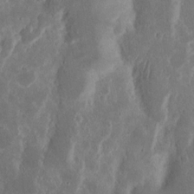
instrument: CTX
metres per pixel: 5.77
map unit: Nhu
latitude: 13.8961
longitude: -73.8206
